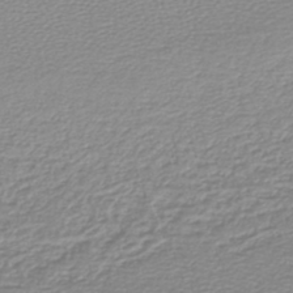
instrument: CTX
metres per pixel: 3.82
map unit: lHb
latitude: -45.2376
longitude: 62.3684
